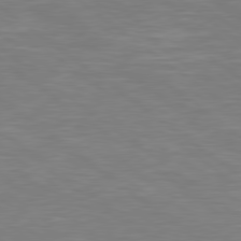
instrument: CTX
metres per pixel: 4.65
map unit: Hpe
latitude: 78.8191
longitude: -126.7435
